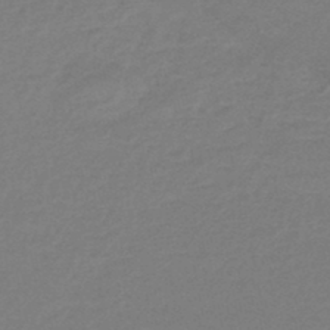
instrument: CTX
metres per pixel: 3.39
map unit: eHb
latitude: -46.0850
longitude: 84.5573
